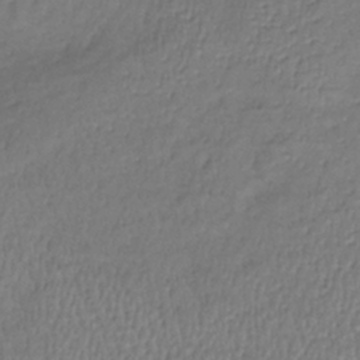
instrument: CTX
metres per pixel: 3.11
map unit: lHb
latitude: -39.5777
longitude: 73.0297
